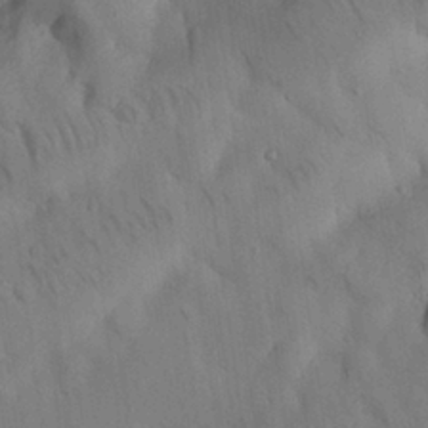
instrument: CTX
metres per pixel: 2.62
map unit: Nhu
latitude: 26.2334
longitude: -72.0255
